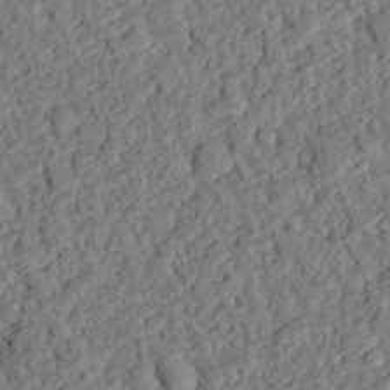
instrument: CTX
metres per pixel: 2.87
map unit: eHh
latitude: 26.1011
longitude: -81.1025
